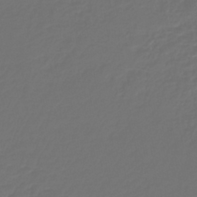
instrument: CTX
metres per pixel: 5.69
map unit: lHb
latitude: -43.5777
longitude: 60.5007
